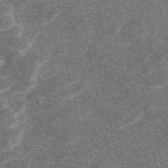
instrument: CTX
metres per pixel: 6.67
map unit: eAb
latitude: 47.2726
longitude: 119.3132
